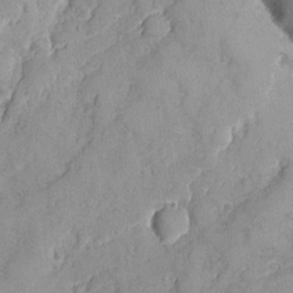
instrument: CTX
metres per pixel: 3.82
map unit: Ave
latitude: -7.5399
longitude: -118.5923
